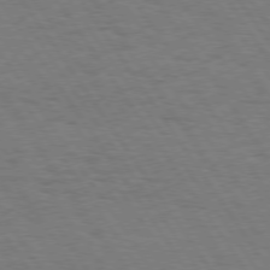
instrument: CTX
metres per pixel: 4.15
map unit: Hpe
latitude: 74.7246
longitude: -140.2144
